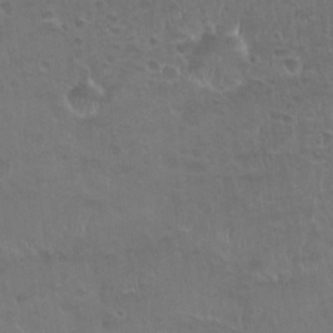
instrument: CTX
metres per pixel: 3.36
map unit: Nhu
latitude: 24.8757
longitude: -51.0458
